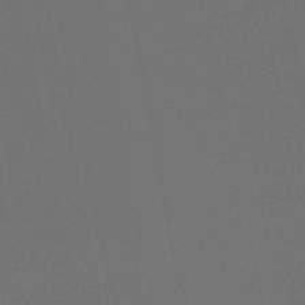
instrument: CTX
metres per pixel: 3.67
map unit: HNb
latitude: -47.6344
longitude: 56.2361
